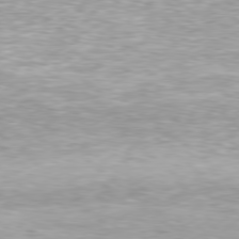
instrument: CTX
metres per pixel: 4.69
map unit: Hpe
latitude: 78.3090
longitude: -149.1214
